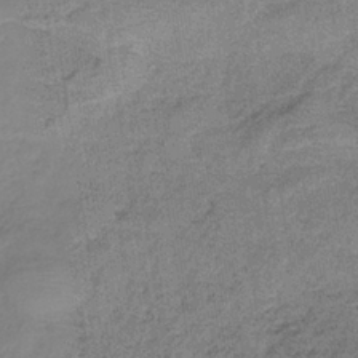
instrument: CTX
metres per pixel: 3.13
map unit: HNb
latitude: -35.1053
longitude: 53.9367
